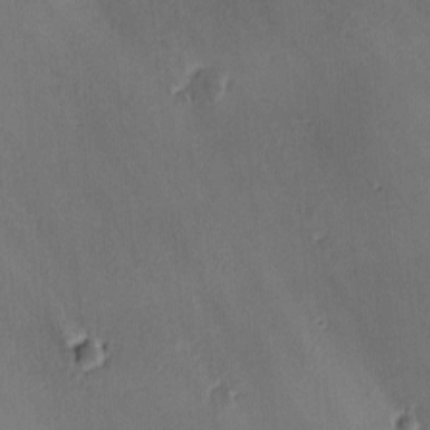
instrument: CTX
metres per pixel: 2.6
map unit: Ave
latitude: -8.1228
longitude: -121.9528
